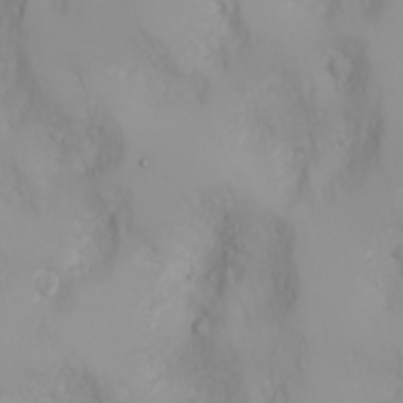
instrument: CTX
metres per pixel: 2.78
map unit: Nhu
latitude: -4.8219
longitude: -85.4804
